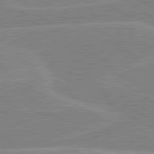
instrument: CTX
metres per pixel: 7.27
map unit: lApd
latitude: 80.6301
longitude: 123.3510
